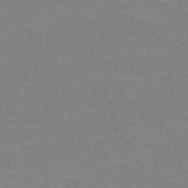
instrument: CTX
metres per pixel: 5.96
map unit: HNb
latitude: -52.2550
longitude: -43.4993
